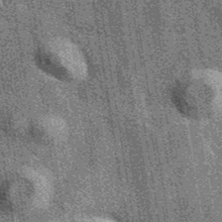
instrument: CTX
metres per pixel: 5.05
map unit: eAb
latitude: 39.7827
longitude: 107.2187
